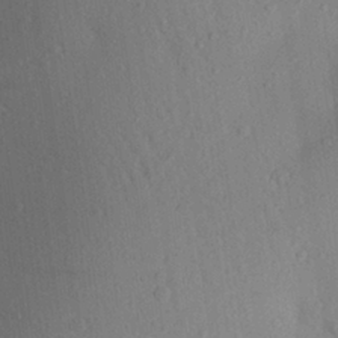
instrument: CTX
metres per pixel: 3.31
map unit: Aa
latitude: 27.2159
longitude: -146.2334
